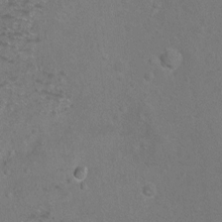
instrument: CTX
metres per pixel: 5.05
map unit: Hto
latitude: -7.2754
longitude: -36.0633
